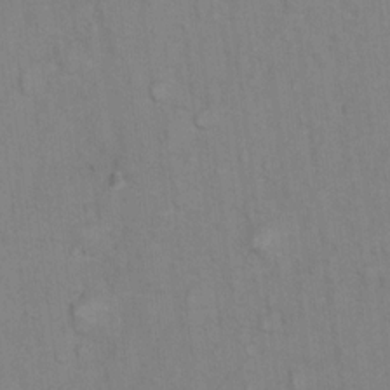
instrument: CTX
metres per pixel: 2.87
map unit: Hto
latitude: 7.5182
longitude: -37.5560
